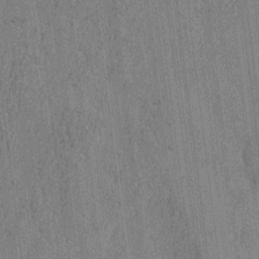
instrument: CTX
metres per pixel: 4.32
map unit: Htu
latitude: -6.2361
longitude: 176.3684
